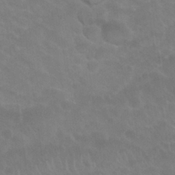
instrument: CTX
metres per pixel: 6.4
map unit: Nhu
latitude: 26.9892
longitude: -54.4601
